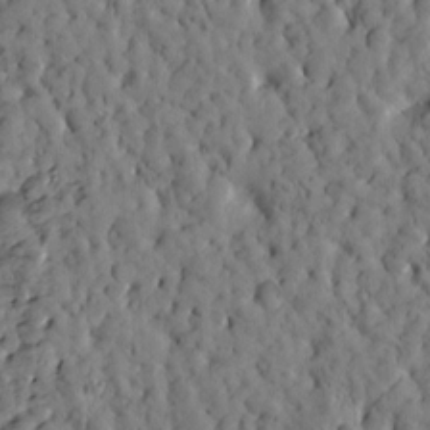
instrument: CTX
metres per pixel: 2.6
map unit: Htu
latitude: -3.1998
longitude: 173.9178
